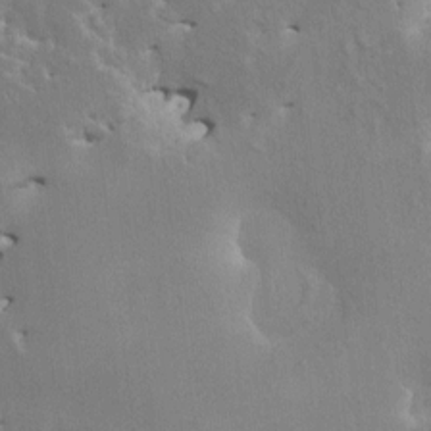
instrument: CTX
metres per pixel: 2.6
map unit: HNhu
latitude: 4.0255
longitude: 4.3684
